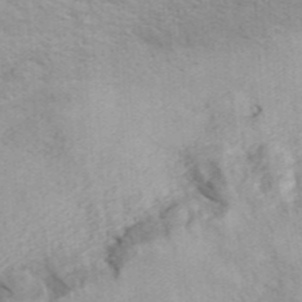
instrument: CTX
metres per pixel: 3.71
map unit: ANa
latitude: 46.8569
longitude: 26.8219
